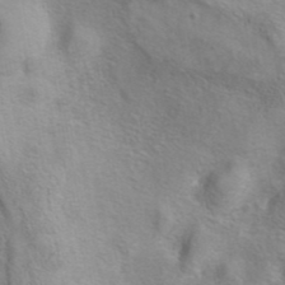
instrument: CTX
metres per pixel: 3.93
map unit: eAb
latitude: 40.8946
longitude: 104.8975
